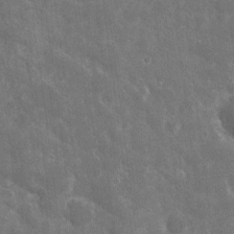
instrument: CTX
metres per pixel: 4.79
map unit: eHh
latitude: 7.6883
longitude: -69.9339
